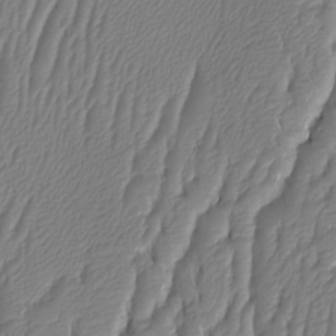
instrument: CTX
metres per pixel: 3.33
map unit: HNhu
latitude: -1.5022
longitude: 14.3118
